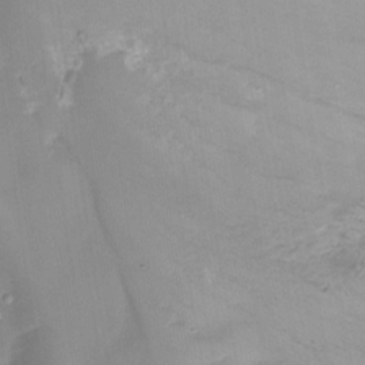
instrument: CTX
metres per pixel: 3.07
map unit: Nhu
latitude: -15.6722
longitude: -52.8569
